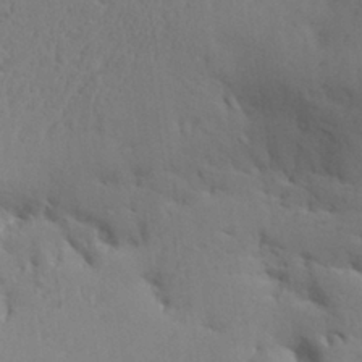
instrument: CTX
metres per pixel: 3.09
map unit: Aa
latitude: 29.1970
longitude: -132.6113
